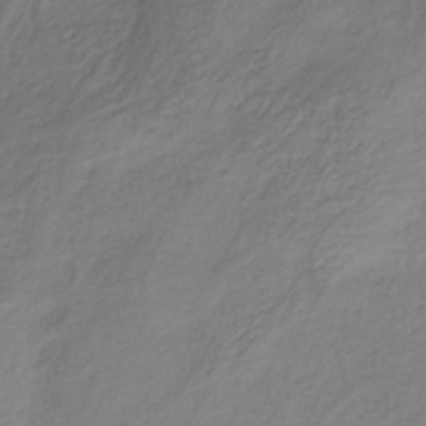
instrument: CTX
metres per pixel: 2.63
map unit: HNhu
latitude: -29.0109
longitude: 68.1038
